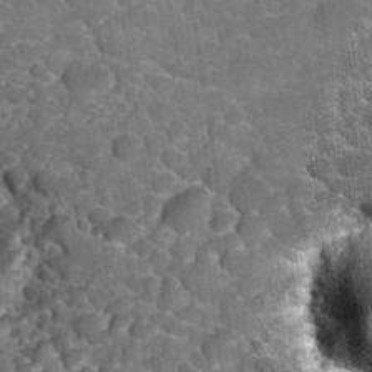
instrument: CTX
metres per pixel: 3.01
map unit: Hto
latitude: 35.1403
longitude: -52.7435
